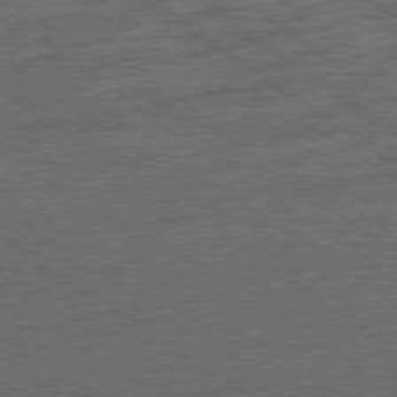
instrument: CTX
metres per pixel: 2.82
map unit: Ap
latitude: -79.8422
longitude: -53.9339
